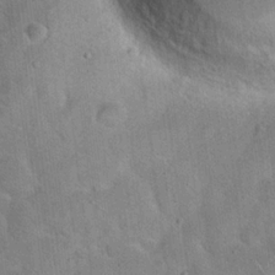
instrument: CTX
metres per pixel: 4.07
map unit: Hto
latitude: 19.2726
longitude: -50.7813
